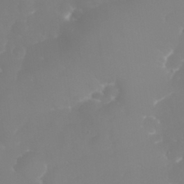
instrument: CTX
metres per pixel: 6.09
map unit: eHh
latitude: 30.8002
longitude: -65.2726
